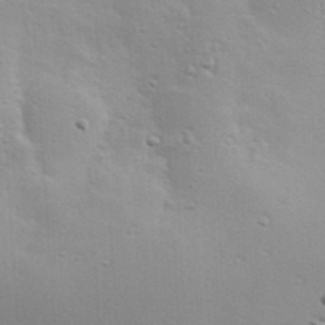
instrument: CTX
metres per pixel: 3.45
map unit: Hve
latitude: 23.1970
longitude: -97.1781
